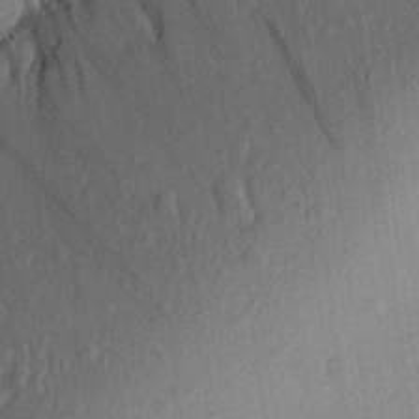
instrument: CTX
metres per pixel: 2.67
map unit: Aa
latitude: 25.2159
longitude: -145.2159
